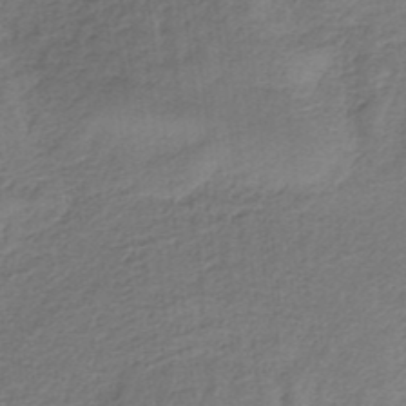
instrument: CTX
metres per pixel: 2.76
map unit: HNb
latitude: -34.5007
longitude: 60.5574
